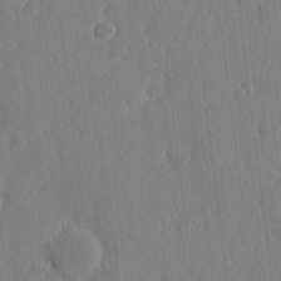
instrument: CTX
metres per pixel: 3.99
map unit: eHh
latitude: 6.5924
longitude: -73.1593
